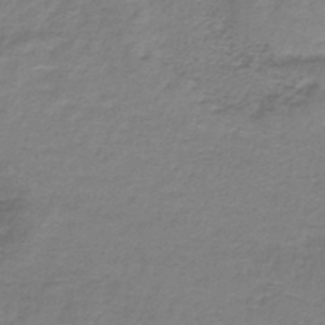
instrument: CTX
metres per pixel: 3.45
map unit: HNb
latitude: -44.8030
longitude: 52.8219
